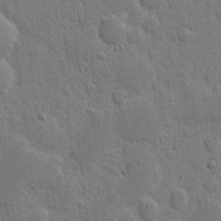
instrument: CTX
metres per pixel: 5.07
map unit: eHh
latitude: 5.8394
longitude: -70.9325
